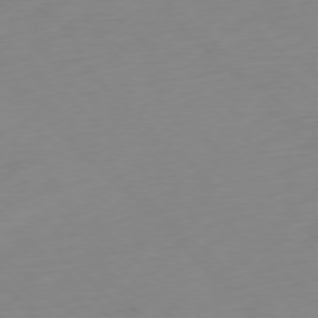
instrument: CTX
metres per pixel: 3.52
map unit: Ap
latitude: -77.1242
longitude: -78.1011
